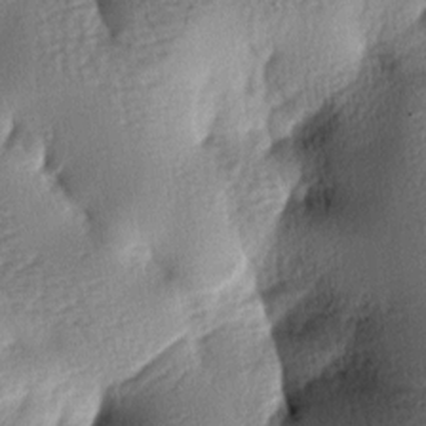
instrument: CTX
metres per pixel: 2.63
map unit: lAa
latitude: -7.7666
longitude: -127.8772
